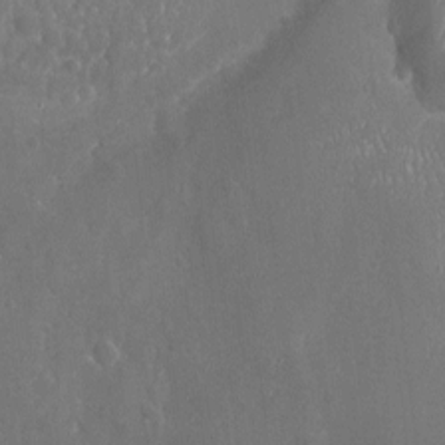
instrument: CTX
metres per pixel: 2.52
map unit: Nhu
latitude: -20.4629
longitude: -58.1011
